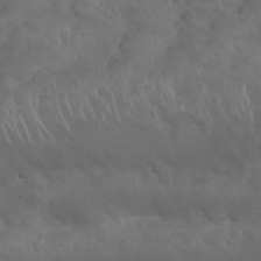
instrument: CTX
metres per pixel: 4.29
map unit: Nhu
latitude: 26.6302
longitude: -54.6679
